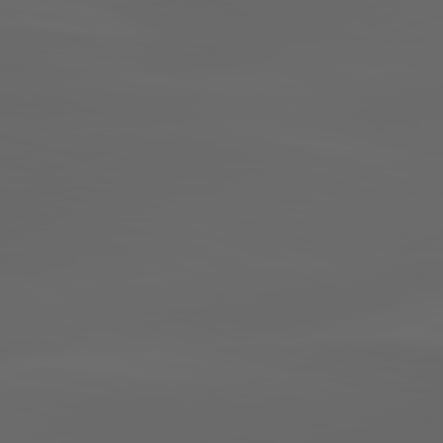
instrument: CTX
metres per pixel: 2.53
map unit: lApd
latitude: 83.1025
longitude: -137.0837
